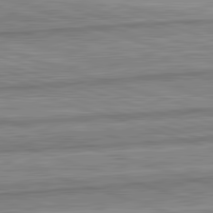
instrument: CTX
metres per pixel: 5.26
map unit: lApd
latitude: 82.6490
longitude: 167.9556
